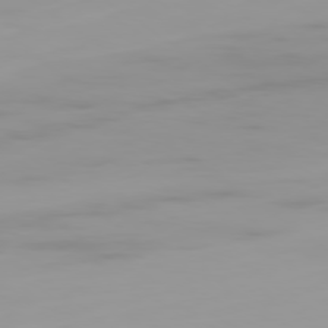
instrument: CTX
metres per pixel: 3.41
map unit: Ap
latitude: -79.4076
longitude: -95.1214
